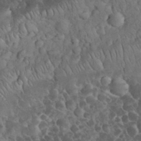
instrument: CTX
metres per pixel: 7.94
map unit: eHh
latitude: 33.5371
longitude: -64.9703
